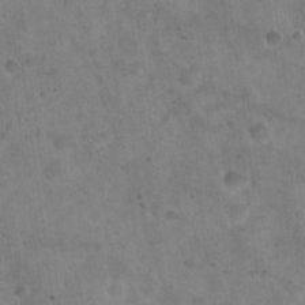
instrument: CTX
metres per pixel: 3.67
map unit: Hto
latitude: 21.8395
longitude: -54.2900
